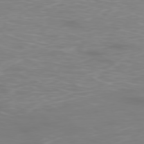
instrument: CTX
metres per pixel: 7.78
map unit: Ap
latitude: -78.7274
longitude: -94.4034
